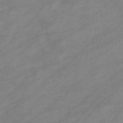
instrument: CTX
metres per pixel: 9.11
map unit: eHb
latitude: -33.6722
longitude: 72.6707
